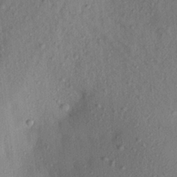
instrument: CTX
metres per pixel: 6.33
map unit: Aa
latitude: 21.1214
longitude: -147.6127
